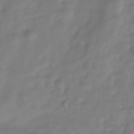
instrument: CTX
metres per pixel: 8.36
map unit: Hve
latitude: -30.7274
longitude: 94.3306
